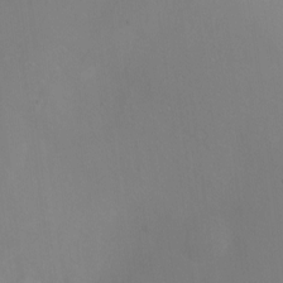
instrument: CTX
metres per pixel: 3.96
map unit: Hto
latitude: -13.7289
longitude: -43.3671
